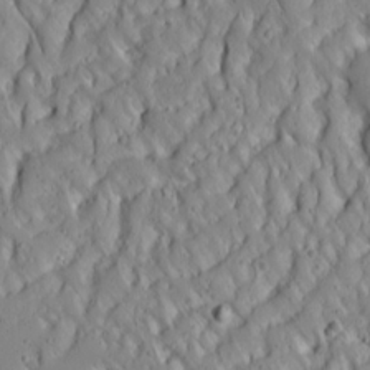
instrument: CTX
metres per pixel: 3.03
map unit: Aa
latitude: 14.2523
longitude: -140.4034
